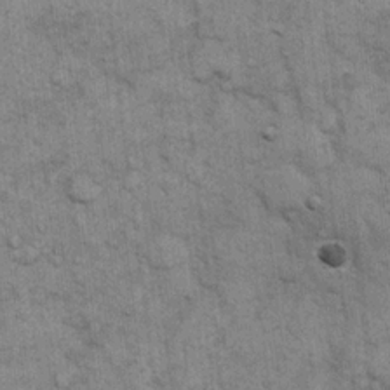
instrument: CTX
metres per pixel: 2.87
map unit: eHh
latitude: 15.3104
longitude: -65.4615
